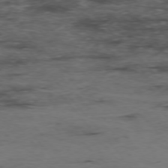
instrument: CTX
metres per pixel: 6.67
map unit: Hpe
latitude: -76.0094
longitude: -17.3671
